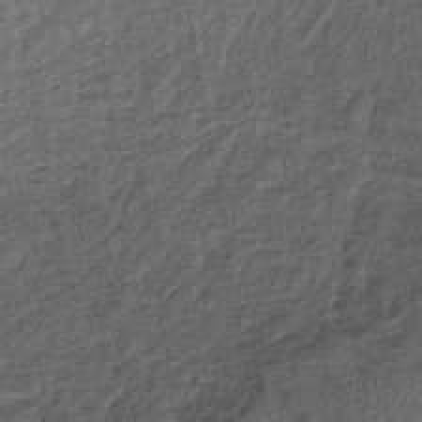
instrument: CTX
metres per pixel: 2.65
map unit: lHb
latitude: -39.0864
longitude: 62.8408
